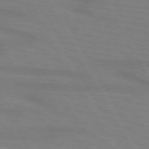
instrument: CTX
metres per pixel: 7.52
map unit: lApd
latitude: 72.3090
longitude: -56.8946
